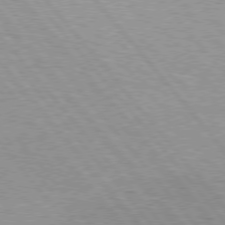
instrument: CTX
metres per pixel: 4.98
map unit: Hpe
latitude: 76.2144
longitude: -156.8569
